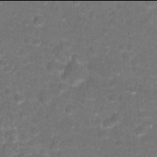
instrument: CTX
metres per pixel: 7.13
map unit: Hto
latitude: 17.9906
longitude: -40.5356
